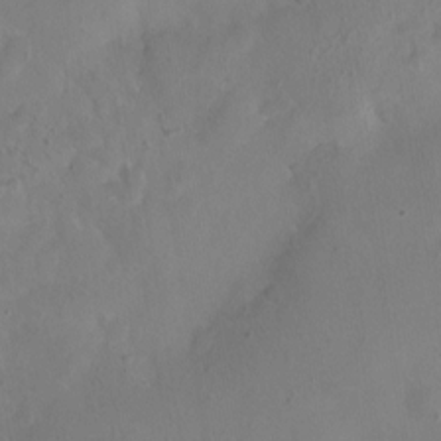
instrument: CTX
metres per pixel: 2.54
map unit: Nhu
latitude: 2.2900
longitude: -15.1593
